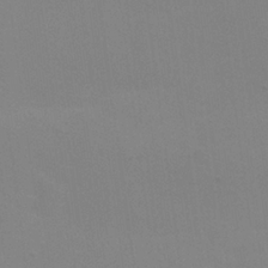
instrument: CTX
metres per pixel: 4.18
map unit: Nhu
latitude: 25.6127
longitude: -54.3278
